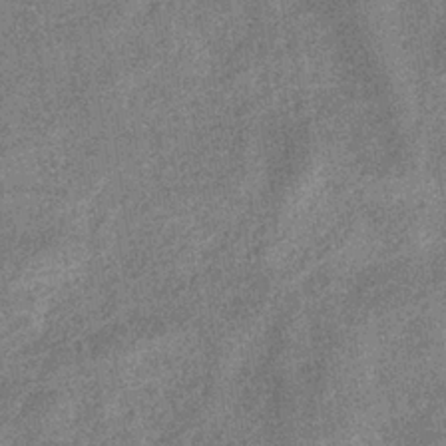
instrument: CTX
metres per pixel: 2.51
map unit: eHb
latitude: -34.8597
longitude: 78.1605
